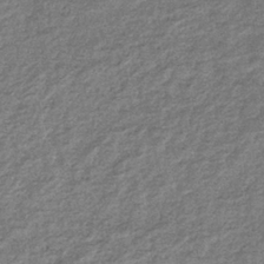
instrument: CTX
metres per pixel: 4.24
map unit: eHb
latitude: -36.5195
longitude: 78.9352
